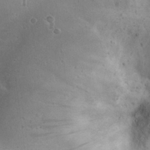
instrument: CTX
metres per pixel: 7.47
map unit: eHh
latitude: 22.8758
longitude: -68.1389
